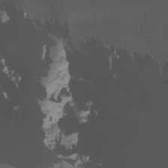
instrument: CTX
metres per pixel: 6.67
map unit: Nhu
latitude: -6.5951
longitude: -94.3845
